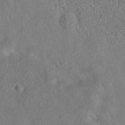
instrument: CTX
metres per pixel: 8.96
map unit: eAb
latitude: 35.7449
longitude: 111.1053
